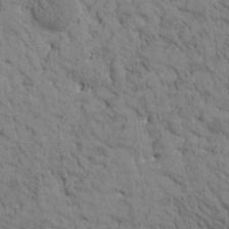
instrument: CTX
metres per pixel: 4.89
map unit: Htu
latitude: -2.5951
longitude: 175.1053
